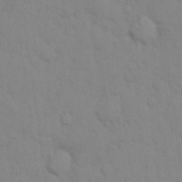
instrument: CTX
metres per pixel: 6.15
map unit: eHh
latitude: 16.2712
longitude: -62.8380
